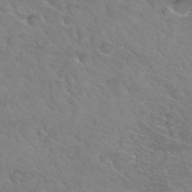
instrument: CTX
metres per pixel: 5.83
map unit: Hto
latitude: 33.9150
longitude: -46.2712
